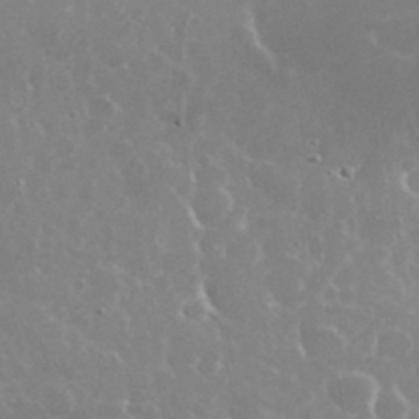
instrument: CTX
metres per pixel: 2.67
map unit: eHh
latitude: 35.8394
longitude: -58.6868
